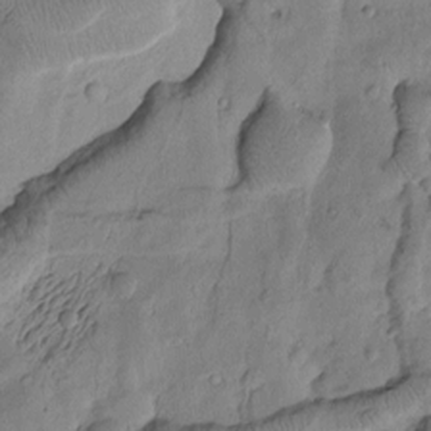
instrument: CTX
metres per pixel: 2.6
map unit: Htu
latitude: 1.8394
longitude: 177.4454
